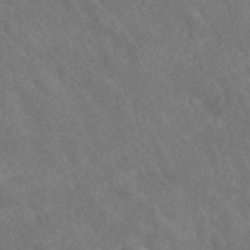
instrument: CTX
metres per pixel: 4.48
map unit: ANa
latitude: 43.0270
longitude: 27.8233
